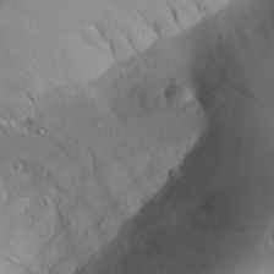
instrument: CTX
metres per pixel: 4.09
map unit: Aa
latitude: 24.1388
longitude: -132.1011
